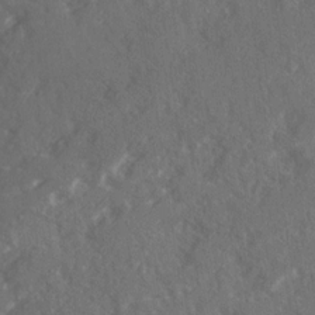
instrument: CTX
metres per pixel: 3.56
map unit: Ave
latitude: 20.2712
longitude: -130.5924
